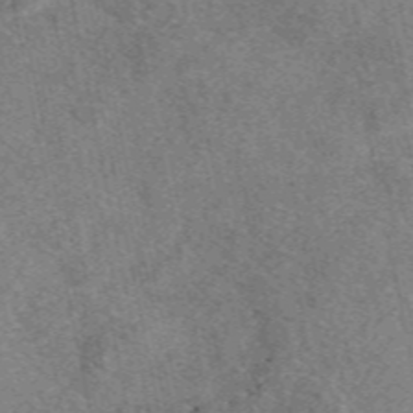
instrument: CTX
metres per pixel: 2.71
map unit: eAb
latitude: 49.0836
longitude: 109.4076
